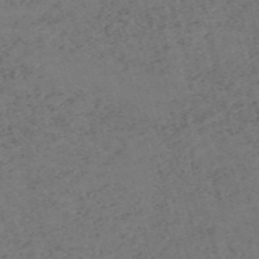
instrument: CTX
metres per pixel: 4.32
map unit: Nve
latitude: -58.0094
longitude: 55.1431
